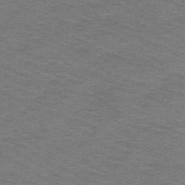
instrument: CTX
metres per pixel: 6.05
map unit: lHb
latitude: -44.8030
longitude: 57.1053
